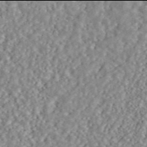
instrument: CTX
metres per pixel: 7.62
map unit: ANa
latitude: 45.9906
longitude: 50.5574
